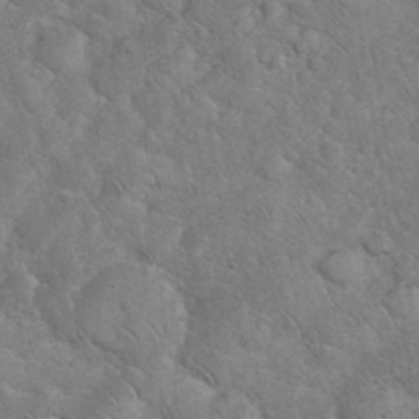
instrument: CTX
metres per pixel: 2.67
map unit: eHh
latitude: 36.3090
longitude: -65.3104
